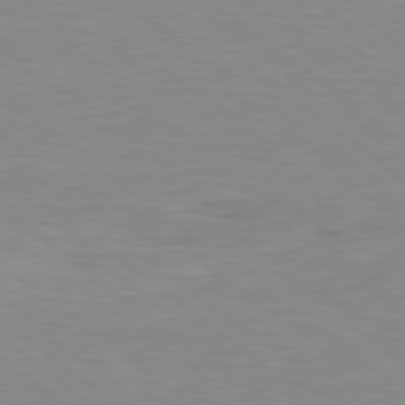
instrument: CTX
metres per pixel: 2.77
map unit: Hpe
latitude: 79.3293
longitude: -128.4601
